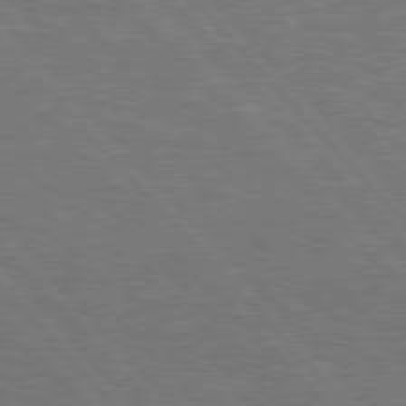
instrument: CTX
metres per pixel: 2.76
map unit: Hpe
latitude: 75.9906
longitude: -155.8961
